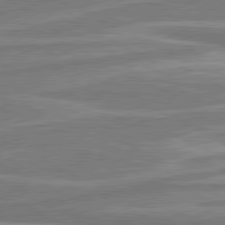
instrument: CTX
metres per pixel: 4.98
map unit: lApd
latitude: 80.8569
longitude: -174.9892
